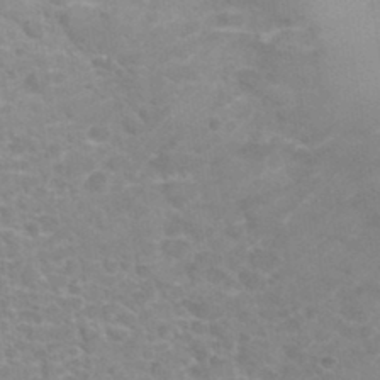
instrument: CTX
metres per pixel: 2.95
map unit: Hto
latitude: 34.3656
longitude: -39.7638
